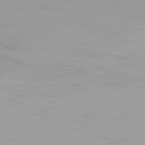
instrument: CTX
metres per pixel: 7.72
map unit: Hpe
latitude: 77.2726
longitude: -163.2348
